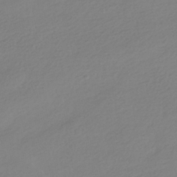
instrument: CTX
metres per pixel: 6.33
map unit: HNhu
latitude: -41.3132
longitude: 96.7652
